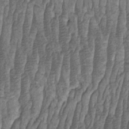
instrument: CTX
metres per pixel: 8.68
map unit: HNhu
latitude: -1.0109
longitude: 13.6533
